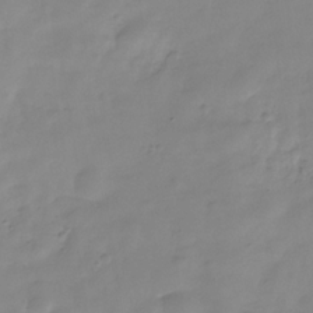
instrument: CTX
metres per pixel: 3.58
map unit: Hve
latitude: -32.0094
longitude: 93.4832
